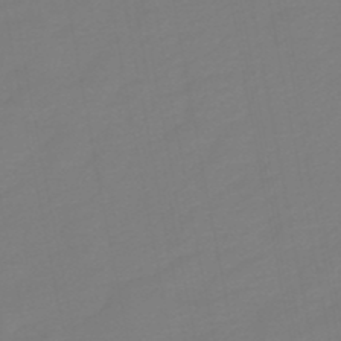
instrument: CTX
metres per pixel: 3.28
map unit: HNb
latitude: -48.5952
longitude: 59.3887
